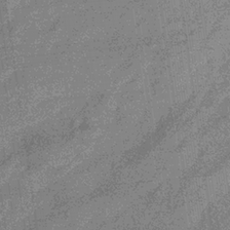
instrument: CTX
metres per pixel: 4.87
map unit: eHb
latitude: -32.8219
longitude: 75.6155
